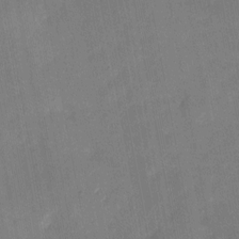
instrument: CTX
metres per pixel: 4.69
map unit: eHh
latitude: 5.3671
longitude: -69.7072
